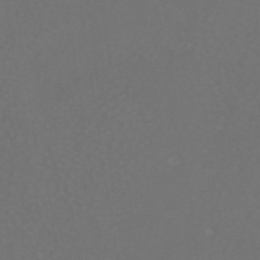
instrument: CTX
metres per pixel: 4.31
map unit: ANa
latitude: 37.1214
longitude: 24.0094
